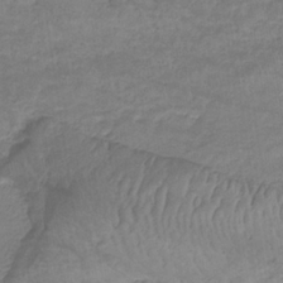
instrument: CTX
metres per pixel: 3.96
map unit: lHb
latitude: -32.6897
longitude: 68.7841
